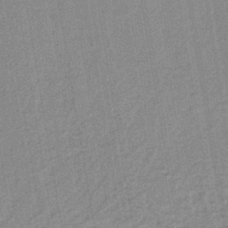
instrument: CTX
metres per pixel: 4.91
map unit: lHb
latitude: -41.6911
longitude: 62.6518
